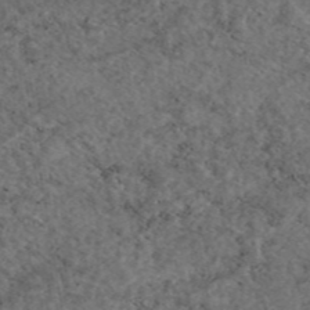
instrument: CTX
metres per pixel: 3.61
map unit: eAb
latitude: 45.7638
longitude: 114.9353
